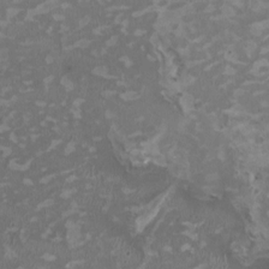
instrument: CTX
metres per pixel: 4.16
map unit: HNhu
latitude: 2.3656
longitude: -4.1578
